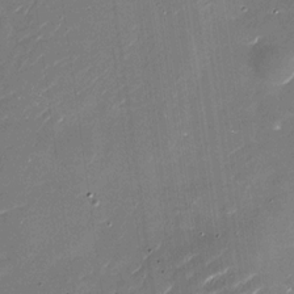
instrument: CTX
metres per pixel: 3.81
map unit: Nhu
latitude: -29.0109
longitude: -75.3860
